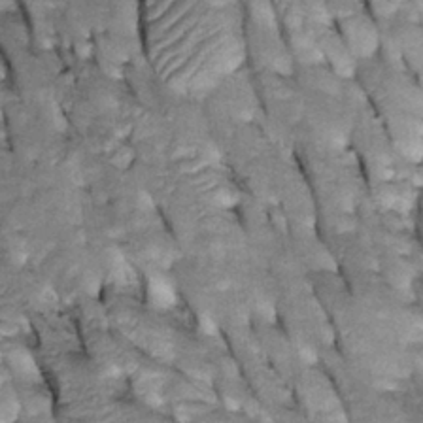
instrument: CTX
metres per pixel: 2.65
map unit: Htu
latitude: -2.1416
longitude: 149.9367
